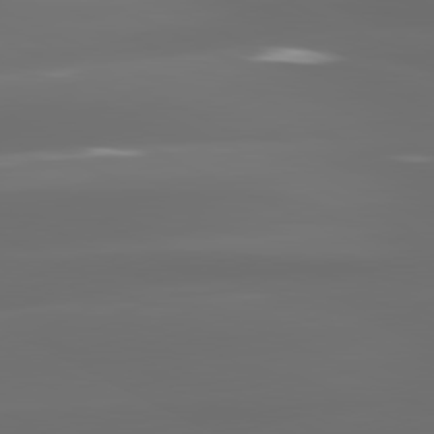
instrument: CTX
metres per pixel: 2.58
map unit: lApd
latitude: 81.1970
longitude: -136.4034
